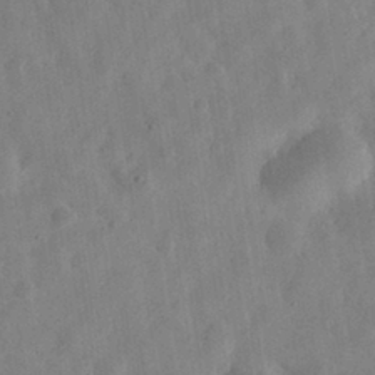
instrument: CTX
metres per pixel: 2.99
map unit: eHh
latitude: 30.6491
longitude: -75.6127
